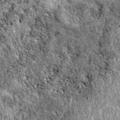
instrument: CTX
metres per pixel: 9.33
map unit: eAb
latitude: 38.2711
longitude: 110.6707
